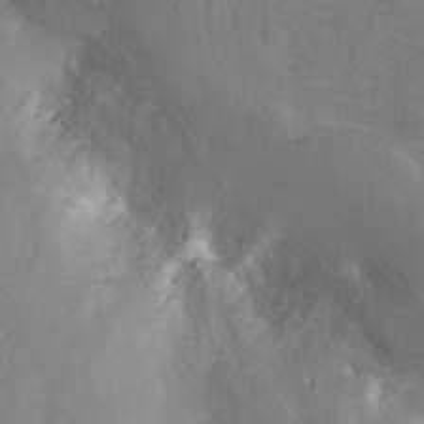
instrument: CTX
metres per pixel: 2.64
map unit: Nhu
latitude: 24.3656
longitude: -63.2537
